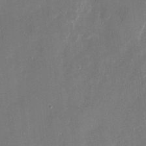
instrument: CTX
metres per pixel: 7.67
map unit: eHh
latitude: 10.4034
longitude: -72.2523
